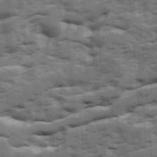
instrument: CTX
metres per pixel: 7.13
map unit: Ave
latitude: 18.6112
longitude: -129.9906
